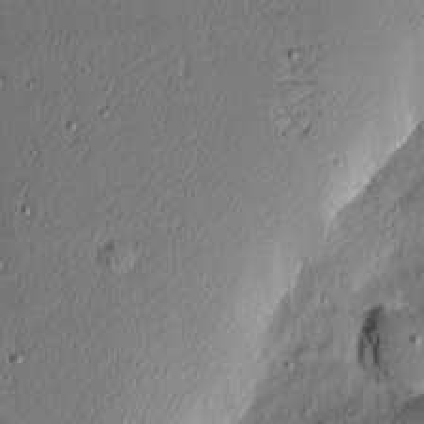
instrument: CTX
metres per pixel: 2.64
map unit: Nhu
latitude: 1.4237
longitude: -77.6316
